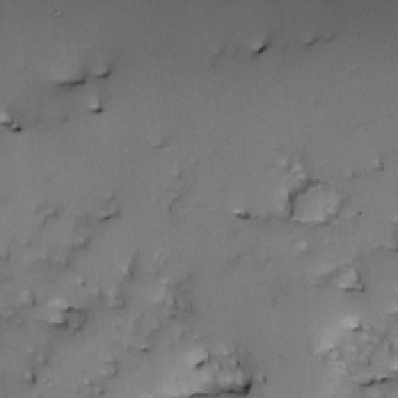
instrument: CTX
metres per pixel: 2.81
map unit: Nve
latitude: -23.3510
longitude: -137.7261
